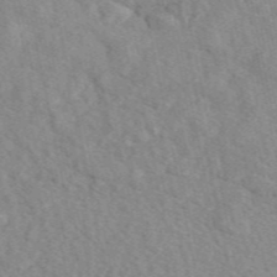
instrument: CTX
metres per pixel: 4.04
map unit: eAb
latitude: 48.7813
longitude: 106.4818
